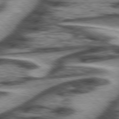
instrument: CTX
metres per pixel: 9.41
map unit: Hpe
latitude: 77.7449
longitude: -156.1199
